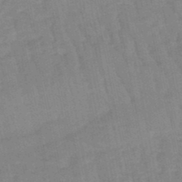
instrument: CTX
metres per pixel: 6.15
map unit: lHb
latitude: -48.3118
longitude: 78.1228
